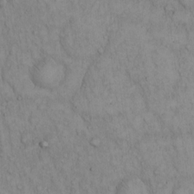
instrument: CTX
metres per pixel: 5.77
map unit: Hto
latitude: 13.3104
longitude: -57.7260
